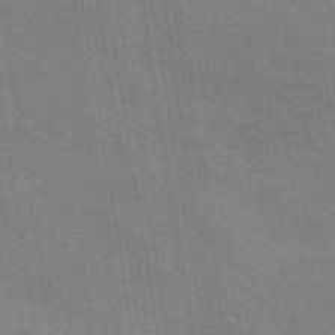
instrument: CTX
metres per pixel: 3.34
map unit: eAb
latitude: 44.0822
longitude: 112.1795
